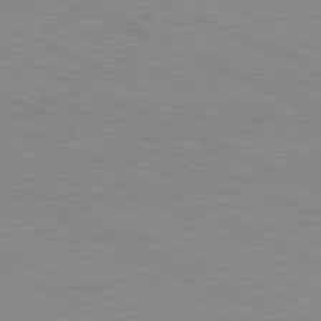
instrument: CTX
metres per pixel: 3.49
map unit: Ap
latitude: -81.8989
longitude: -72.8758
